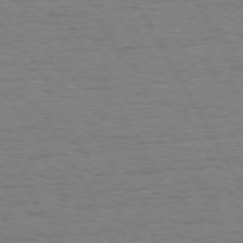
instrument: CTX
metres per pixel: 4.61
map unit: Hpe
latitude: 72.5546
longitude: -122.9514
